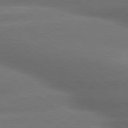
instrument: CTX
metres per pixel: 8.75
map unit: lApd
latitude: 79.7828
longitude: -155.2537
